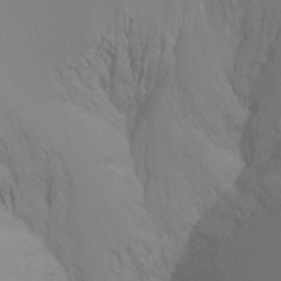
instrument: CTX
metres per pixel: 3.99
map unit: Ht
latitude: -16.4818
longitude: -47.8206
